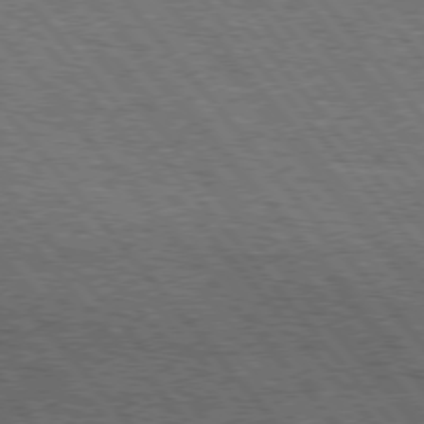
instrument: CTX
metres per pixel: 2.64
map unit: Hpe
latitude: 75.4993
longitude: -139.6694
